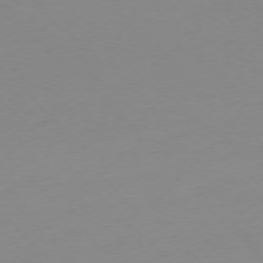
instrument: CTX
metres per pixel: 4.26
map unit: Ap
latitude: -76.8408
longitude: -70.4223
